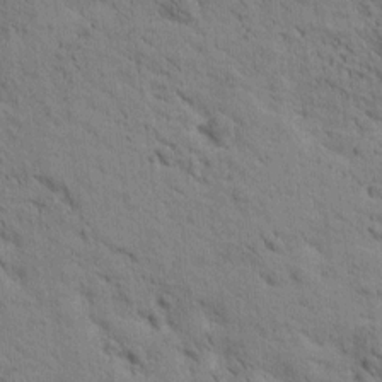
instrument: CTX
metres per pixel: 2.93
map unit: Htu
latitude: -2.2739
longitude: 175.0864
